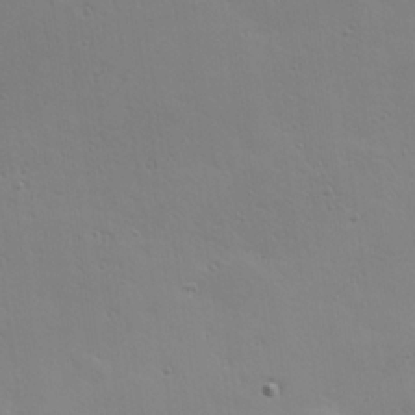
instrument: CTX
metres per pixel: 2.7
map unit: Hve
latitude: 23.5749
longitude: -96.1389
